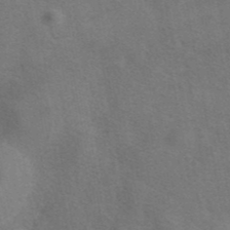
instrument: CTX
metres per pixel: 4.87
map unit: eAb
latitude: 41.8394
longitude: 105.5399
